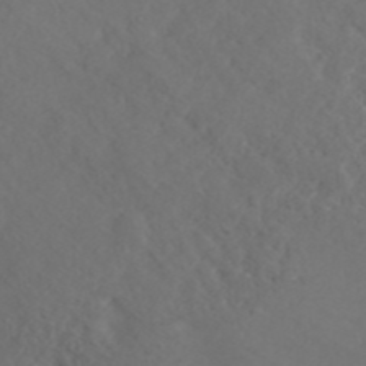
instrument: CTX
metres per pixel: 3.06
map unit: ANa
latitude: 42.7813
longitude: 28.7085
